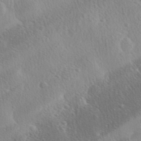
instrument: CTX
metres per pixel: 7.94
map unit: Ave
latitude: 0.3278
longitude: -113.5560
